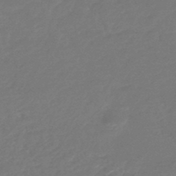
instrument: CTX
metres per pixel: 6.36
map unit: HNhu
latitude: -46.7841
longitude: 92.5952
